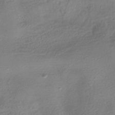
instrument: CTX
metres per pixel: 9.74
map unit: HNhu
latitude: -41.5021
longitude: 99.5966
